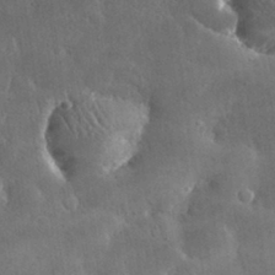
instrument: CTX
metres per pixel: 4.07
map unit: lHvf
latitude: 31.1970
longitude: -92.9135
